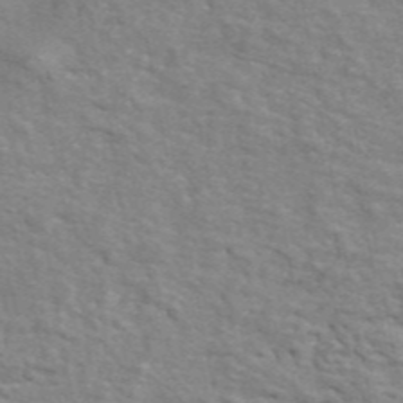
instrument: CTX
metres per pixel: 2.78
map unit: ANa
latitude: 46.0633
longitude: 28.9731
